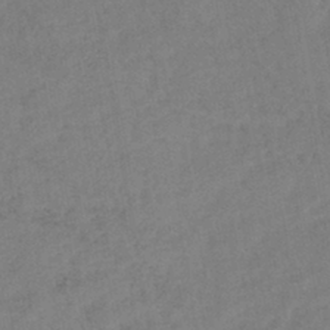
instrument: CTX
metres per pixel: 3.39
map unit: lHb
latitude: -41.1053
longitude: 73.1998
